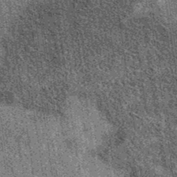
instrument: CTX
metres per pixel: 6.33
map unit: eAb
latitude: 36.7813
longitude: 107.5777
